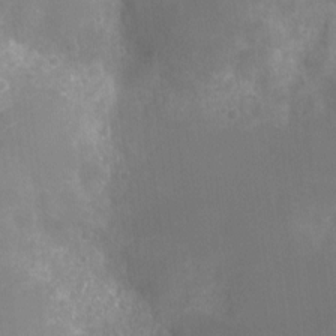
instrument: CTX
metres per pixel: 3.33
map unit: Ht
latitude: -10.8219
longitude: -24.1955
